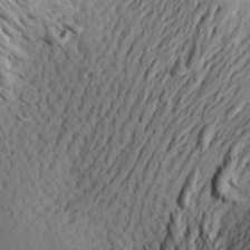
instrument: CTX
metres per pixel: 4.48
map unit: Aa
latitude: 23.8205
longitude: -149.5749
